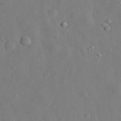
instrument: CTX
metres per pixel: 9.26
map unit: eHh
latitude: 31.5938
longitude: -77.7449
